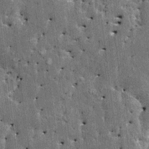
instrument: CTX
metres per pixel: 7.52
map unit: HNhu
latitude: 3.9528
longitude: 4.2928
